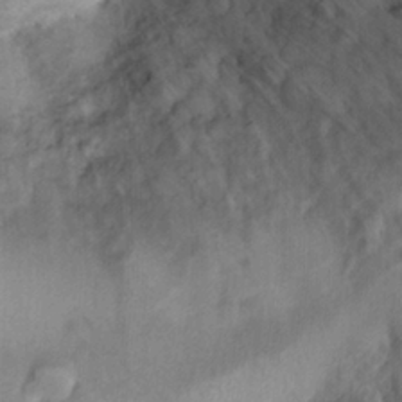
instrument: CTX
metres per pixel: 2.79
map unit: Hto
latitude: 7.3671
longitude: -34.4601
